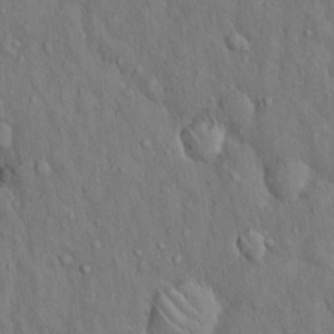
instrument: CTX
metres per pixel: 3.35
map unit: Hto
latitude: 15.2726
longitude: -58.2900
